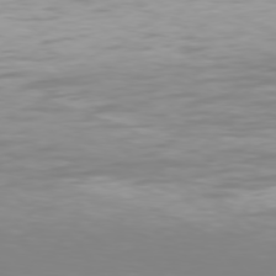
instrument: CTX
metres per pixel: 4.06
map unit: Hpe
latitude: 76.5356
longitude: -133.3482
